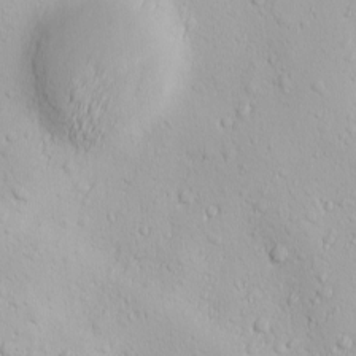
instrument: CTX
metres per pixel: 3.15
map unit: Ave
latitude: -10.7085
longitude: -121.1215
